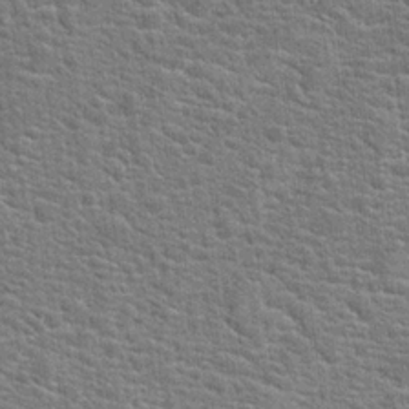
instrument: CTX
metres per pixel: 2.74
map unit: Hto
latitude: 20.3468
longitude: -44.1011
